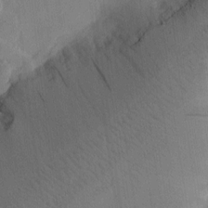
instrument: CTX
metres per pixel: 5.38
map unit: Htu
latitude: -0.1417
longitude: 172.4251
